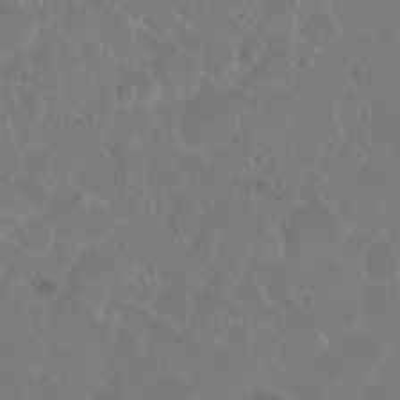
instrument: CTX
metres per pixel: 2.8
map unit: eHh
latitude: 1.2159
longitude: -55.1970
